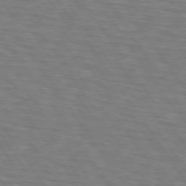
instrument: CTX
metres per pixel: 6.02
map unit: lApd
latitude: 74.4601
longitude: -77.7638
